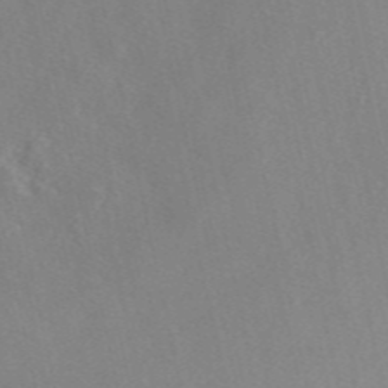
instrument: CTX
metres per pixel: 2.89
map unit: eAb
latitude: 47.0459
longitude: 112.8408
